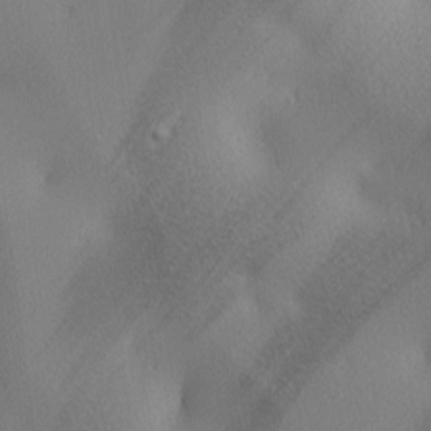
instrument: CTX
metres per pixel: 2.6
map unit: lAa
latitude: 3.4426
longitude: -116.9325
